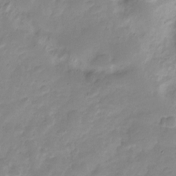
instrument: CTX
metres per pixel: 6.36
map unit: Nve
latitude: -22.7652
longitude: 105.5966
